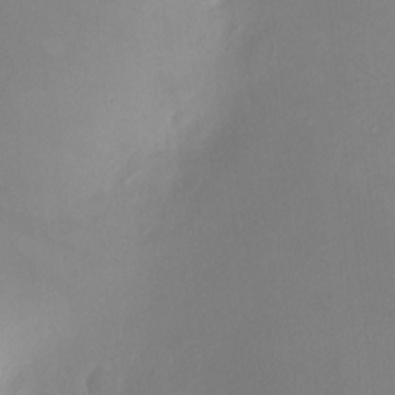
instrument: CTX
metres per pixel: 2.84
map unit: HNhu
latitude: 6.1200
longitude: 6.8597
